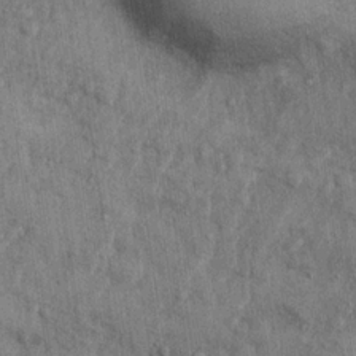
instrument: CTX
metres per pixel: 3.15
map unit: Hto
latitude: 14.0255
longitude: -34.2333
